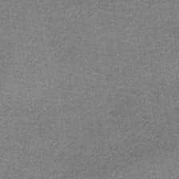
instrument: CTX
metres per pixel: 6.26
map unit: HNb
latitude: -33.6722
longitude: 57.3321
